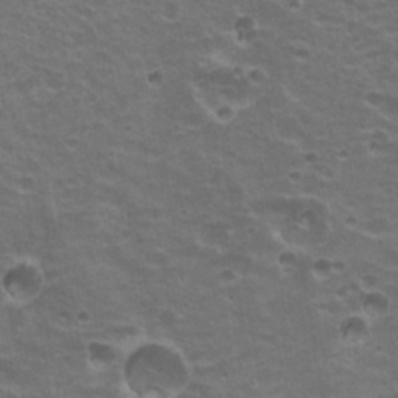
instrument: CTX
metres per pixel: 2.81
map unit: Hto
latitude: 20.2712
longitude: -32.1956
